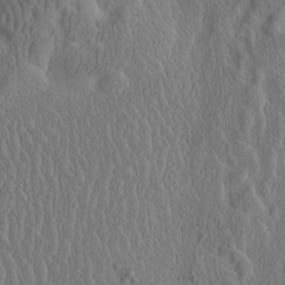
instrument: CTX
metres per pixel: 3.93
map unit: Htu
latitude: -2.3306
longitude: 167.8233
